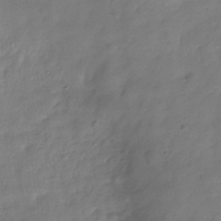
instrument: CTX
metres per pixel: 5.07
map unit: Hve
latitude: -32.6330
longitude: 91.5966
